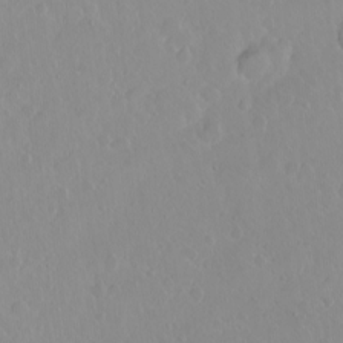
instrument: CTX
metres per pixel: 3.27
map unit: eHh
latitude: 1.7260
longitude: -55.6694
